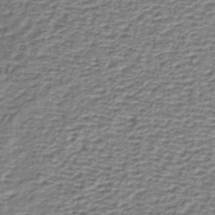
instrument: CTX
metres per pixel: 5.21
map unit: lHb
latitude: -35.3510
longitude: 60.5007
